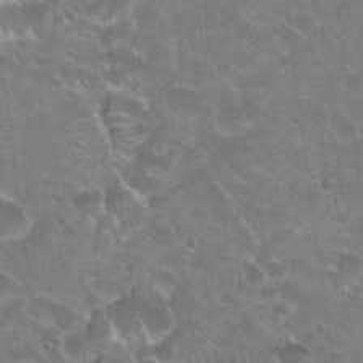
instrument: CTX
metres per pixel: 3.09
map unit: Hto
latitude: 22.3089
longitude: -43.1214
